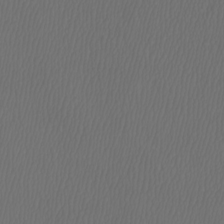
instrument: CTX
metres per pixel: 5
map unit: Htu
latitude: -5.7477
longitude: -73.8017
